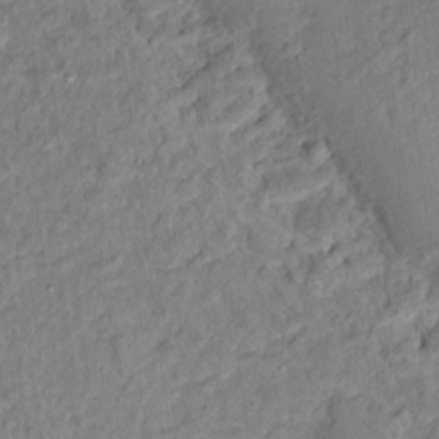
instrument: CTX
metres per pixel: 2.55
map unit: Hto
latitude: 16.4034
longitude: -37.3671
